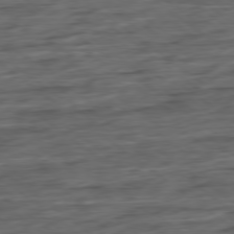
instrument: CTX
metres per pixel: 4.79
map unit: Hpe
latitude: -79.1998
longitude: -19.4237
